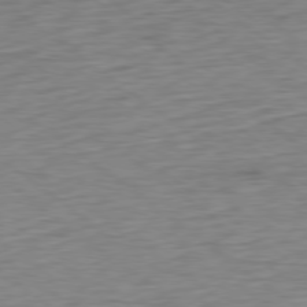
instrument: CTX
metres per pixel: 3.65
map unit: Ap
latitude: -78.7085
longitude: -92.1766
